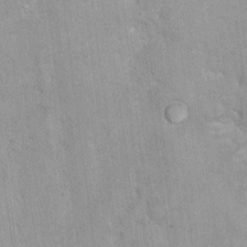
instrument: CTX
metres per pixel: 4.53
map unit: Hto
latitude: 12.1578
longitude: -35.9717
